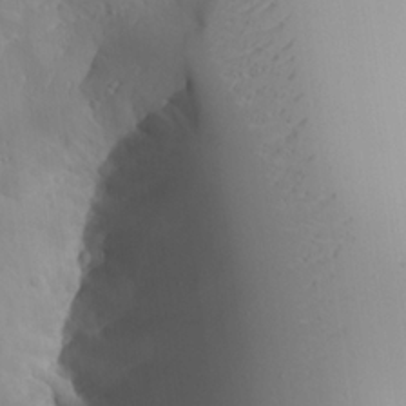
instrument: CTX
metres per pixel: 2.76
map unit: Aa
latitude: 23.6505
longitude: -127.1781
